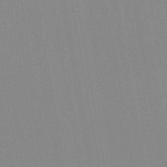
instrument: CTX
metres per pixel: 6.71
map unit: lHb
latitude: -46.2928
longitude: 72.8408
